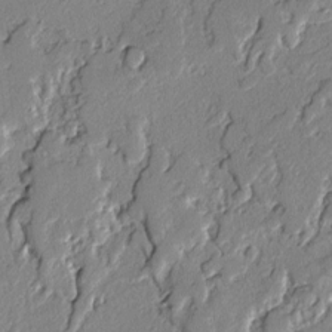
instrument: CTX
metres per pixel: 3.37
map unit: lAvf
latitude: -2.0472
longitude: -109.1025
